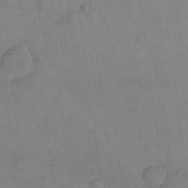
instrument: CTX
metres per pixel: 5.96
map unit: eHh
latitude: -9.2943
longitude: -67.8583
